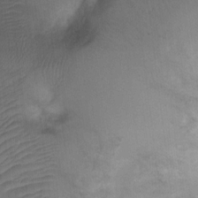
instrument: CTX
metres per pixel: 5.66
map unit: Ht
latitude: -2.8785
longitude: -28.7246
